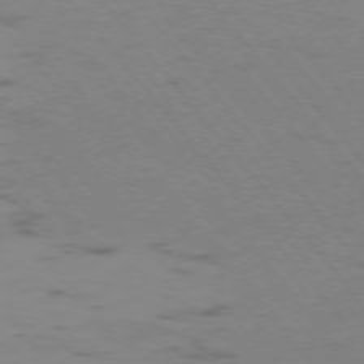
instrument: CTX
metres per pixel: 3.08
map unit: Ap
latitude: -75.9178
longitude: -67.1970
